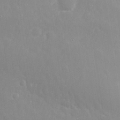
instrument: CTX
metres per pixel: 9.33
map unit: eHh
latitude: 31.4427
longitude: -58.4223
